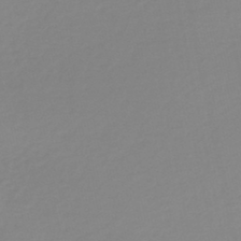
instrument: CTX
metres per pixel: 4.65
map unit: lHb
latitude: -46.1039
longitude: 64.9353
